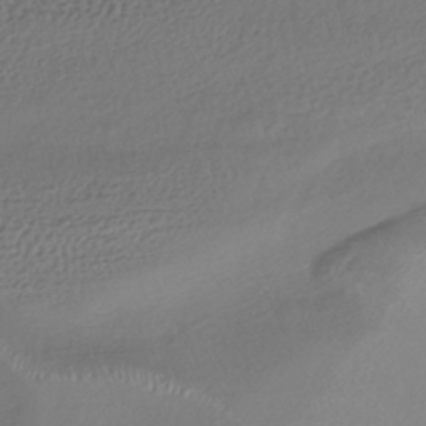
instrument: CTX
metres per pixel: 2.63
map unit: HNhu
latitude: -43.1998
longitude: 102.5007
